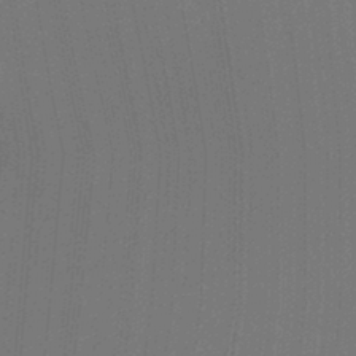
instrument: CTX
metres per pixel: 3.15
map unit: Ht
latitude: -2.4817
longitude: -27.3671
